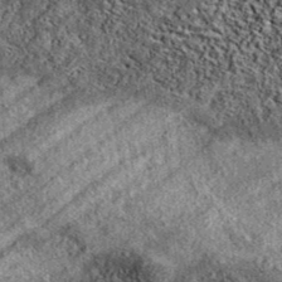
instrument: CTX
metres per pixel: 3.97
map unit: eAb
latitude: 37.8394
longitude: 108.3873
